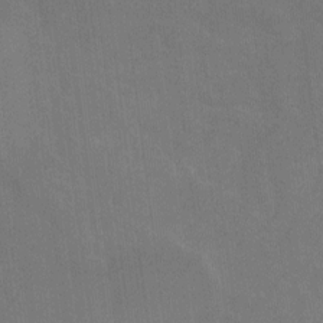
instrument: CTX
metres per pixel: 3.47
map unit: Hto
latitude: -10.8030
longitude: -38.4034
